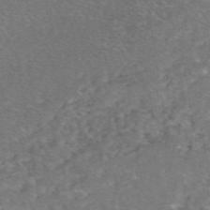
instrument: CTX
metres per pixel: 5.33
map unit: eAb
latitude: 47.4049
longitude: 111.2565
